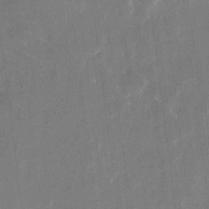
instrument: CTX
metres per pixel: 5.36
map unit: eHh
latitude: 11.2726
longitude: -70.0255
